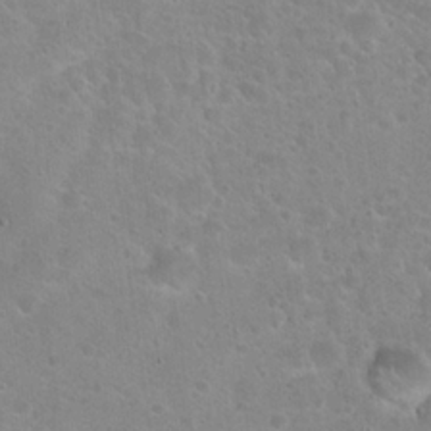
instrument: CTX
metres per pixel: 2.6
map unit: Hto
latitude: 22.6112
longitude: -50.6490
